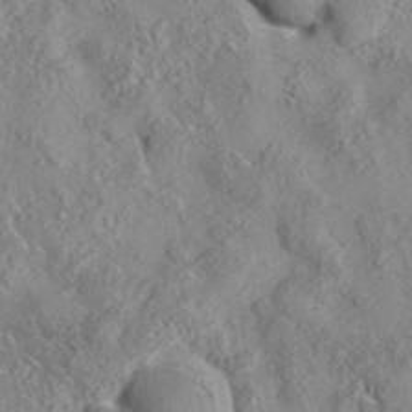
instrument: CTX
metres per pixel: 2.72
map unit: eAb
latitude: 35.8394
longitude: 107.6722
